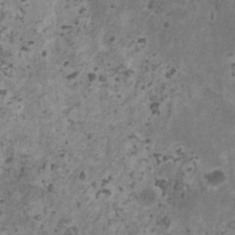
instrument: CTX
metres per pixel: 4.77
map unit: HNhu
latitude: 1.8205
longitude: 3.5966
